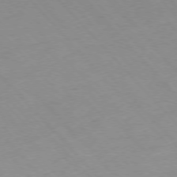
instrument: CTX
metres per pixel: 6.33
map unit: Ap
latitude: -76.8408
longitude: -60.8569
